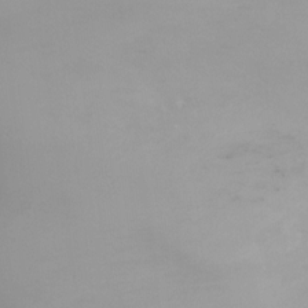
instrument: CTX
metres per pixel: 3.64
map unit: Ht
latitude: -4.6707
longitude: -24.4790
